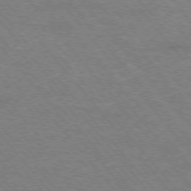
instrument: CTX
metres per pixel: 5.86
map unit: Hpe
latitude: -76.5007
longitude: -13.7450
